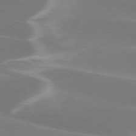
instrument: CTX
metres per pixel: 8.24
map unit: lApd
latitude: 75.6694
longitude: -63.8395
